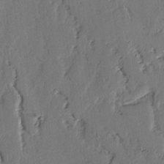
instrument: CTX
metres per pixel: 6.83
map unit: lAvf
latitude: -2.7652
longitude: -106.9892
